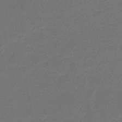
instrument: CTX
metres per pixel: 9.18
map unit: eHb
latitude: -47.7477
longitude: 82.3306
